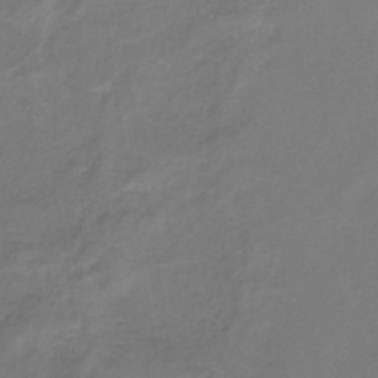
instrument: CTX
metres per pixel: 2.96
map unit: lHb
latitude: -37.3887
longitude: 72.8597
